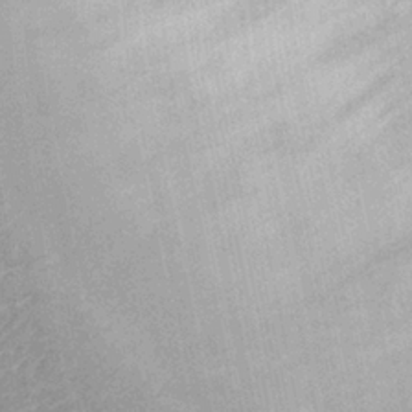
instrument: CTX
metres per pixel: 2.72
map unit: Ht
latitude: -1.9556
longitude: -15.6316
